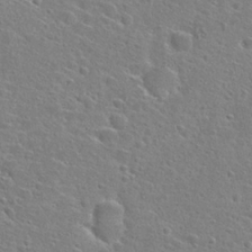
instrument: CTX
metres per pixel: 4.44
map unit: Hto
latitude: 25.9528
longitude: -47.9339
